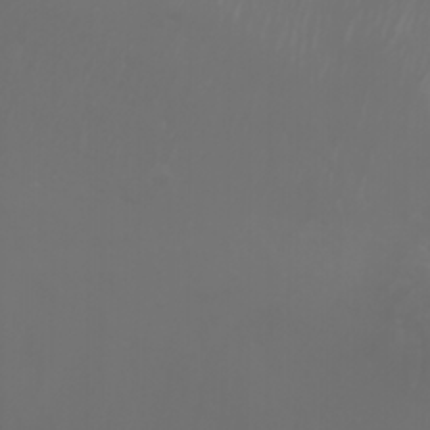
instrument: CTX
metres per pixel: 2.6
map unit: Nhu
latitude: -5.1998
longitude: -79.7072
